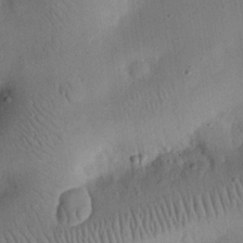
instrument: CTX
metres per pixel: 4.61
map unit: eHh
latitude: 25.2348
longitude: -69.3482
